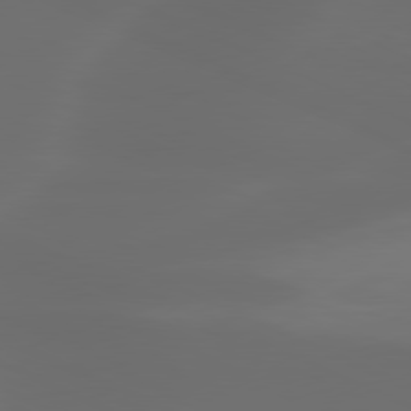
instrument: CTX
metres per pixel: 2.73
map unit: lApd
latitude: 80.1200
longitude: -117.9339
